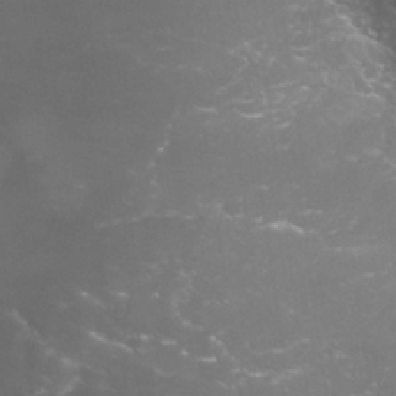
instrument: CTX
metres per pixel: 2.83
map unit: Nhu
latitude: 27.8206
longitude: -60.7246
